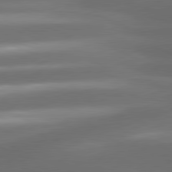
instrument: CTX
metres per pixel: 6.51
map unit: lApd
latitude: 81.1214
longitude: -143.8583
